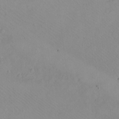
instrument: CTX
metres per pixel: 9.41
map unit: eHh
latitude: -8.2550
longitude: -69.5938
